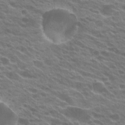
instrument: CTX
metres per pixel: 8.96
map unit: Hto
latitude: 23.2726
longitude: -37.5749
